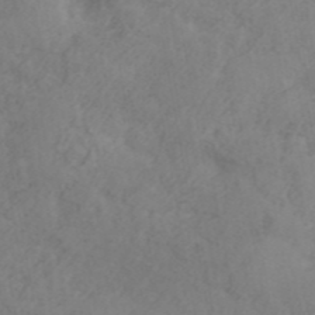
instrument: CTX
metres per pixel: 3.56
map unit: ANa
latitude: 41.6315
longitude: 52.9730
